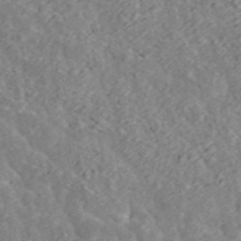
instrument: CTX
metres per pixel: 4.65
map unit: ANa
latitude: 45.4048
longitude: 23.4644
